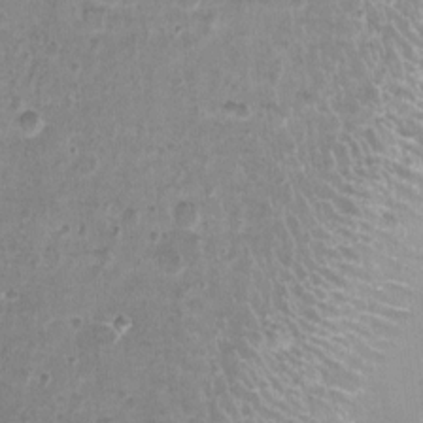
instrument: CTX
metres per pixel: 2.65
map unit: Nhu
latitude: 3.1025
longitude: -15.9717
